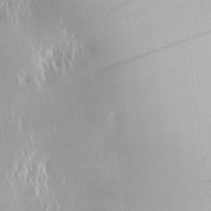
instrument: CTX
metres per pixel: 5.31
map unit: Htu
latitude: -5.1998
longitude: 174.4440
